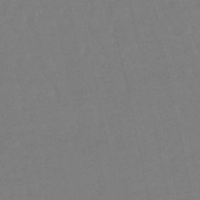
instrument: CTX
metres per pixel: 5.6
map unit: eHb
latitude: -49.7478
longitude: 73.0297
